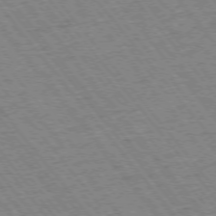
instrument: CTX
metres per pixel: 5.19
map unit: Ap
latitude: -75.5588
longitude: -87.2348
